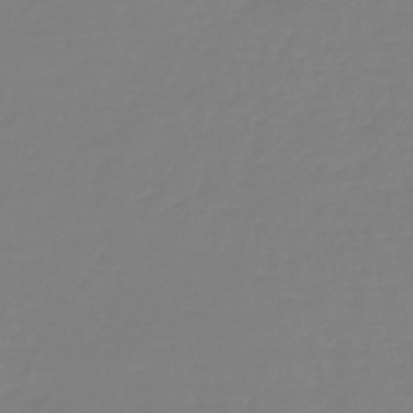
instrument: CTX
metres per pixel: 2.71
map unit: lHb
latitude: -41.2754
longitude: 60.1984
